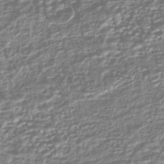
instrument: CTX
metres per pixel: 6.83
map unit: HNhu
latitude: -44.1228
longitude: 98.1795
